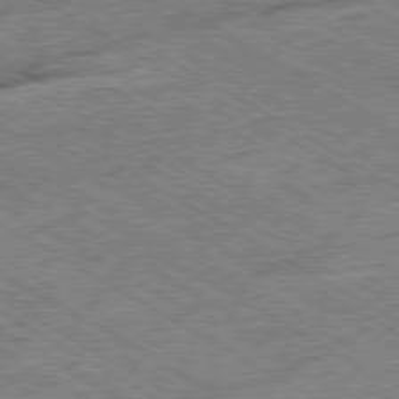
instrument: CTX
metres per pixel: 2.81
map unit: Ap
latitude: -79.9745
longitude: -79.3293
